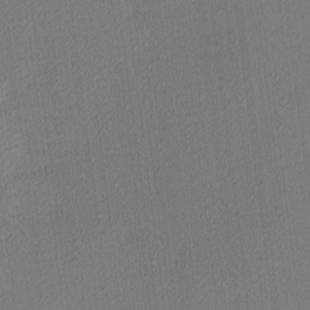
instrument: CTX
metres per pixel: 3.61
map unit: Ave
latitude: 3.3292
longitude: -113.7827
